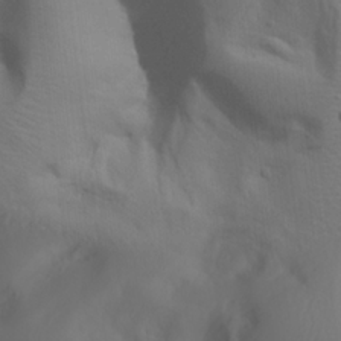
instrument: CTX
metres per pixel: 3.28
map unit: Ave
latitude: 20.9703
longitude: -138.2900
